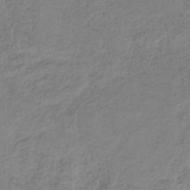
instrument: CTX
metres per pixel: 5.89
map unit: HNb
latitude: -33.4266
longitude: 58.3306
